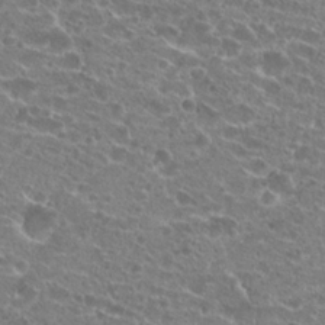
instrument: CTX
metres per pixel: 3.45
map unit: Hto
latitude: 21.6505
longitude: -41.5371
